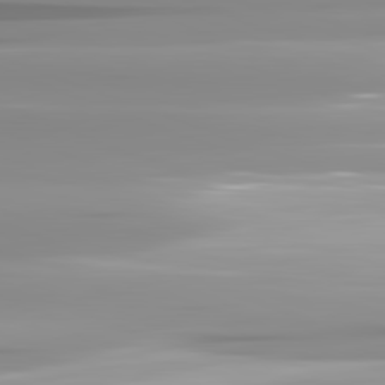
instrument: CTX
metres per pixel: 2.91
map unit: lApd
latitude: 82.1577
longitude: -139.2915
